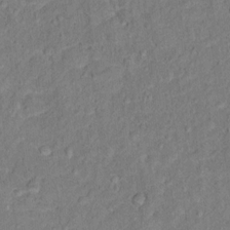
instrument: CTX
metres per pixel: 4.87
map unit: Hto
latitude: 12.4601
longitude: -38.7435
